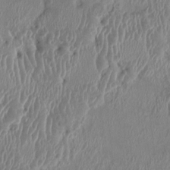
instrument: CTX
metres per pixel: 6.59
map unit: HNhu
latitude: 2.8947
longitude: -5.8583
